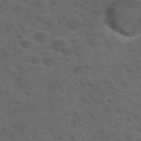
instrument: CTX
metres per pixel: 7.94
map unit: Nhu
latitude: 29.4048
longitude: -50.3467
